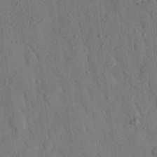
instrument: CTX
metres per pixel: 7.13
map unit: eHh
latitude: 26.5168
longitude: -76.8947
